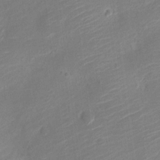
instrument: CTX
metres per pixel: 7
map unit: Nve
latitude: -19.3699
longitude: 107.5022
